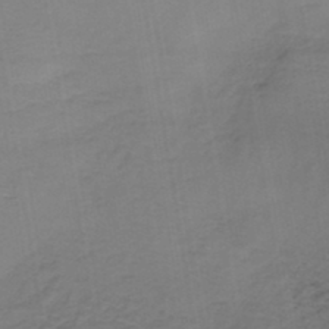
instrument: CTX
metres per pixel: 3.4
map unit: lHb
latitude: -37.8611
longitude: 57.8989
